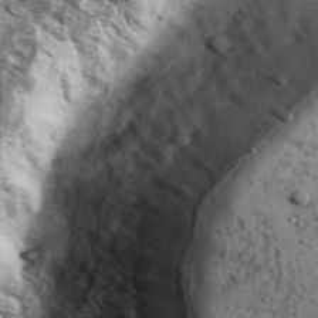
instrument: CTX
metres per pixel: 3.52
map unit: Ave
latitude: 38.3089
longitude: -108.6301
